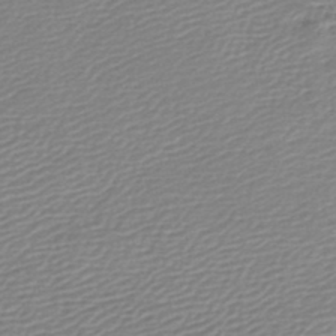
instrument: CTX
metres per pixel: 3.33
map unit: lHb
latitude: -46.4440
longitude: 73.6155
